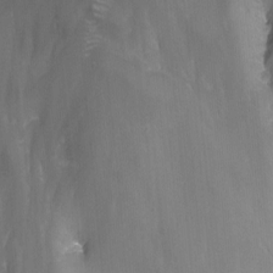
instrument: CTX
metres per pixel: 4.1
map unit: Nhu
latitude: -12.9164
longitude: -65.8206
